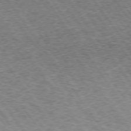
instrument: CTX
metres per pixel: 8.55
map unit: lApd
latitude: 73.1215
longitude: -76.1011
